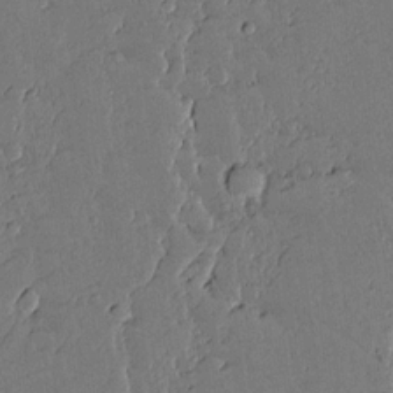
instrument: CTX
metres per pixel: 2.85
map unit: lAvf
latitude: 14.8947
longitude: -127.3293
